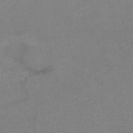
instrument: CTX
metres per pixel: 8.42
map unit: HNb
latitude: -52.8030
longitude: -45.7260
